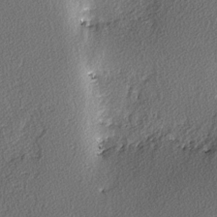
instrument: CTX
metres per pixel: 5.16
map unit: lAvf
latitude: -3.8233
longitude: -108.0255
